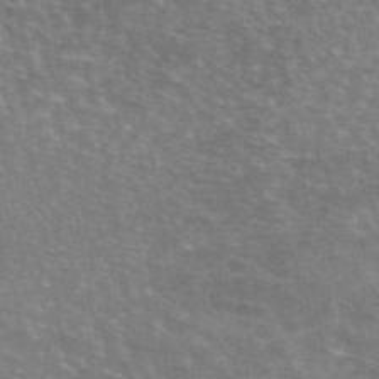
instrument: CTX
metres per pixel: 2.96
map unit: eAb
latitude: 45.4048
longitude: 106.6330
